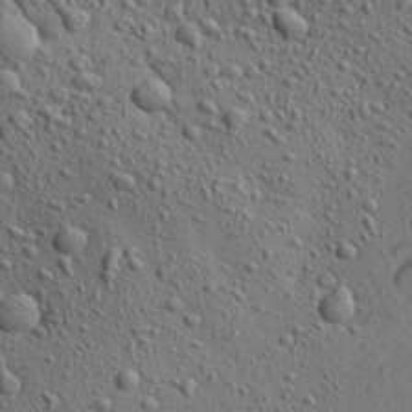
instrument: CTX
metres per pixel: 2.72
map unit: Aa
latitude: 23.1592
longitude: -143.6505
